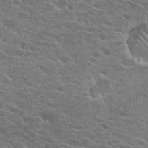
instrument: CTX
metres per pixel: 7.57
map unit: Hto
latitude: 25.1970
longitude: -47.1781
